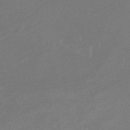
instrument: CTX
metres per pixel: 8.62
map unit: lHb
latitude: -34.4818
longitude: 67.2943
